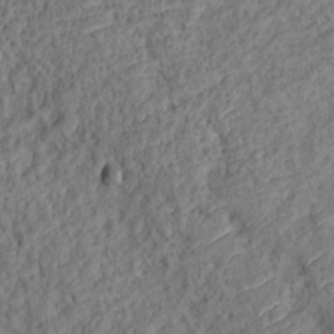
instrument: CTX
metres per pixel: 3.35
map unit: Ht
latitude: 12.2901
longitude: -40.5167
